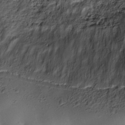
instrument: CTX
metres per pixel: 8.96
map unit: Nhe
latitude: -34.3684
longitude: -143.4993
